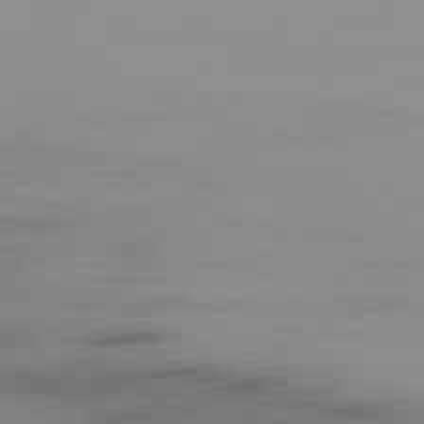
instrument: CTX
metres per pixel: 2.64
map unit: Ap
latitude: -79.2942
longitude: -71.2537
